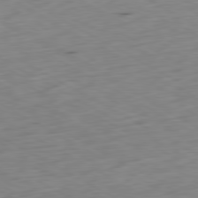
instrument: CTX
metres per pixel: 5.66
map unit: Ap
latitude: -80.5952
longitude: -71.1592
